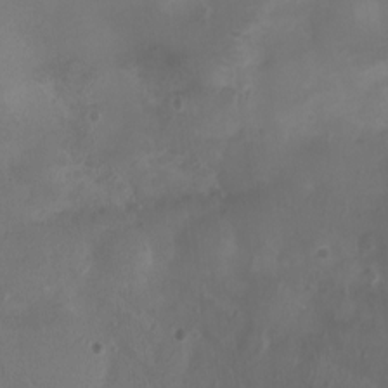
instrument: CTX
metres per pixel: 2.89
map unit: Nhu
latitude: 2.6490
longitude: -14.9892
